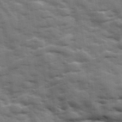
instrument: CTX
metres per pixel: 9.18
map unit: Ave
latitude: 18.7624
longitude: -129.9717
